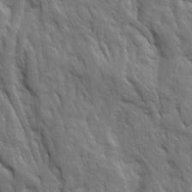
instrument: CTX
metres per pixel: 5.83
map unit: Ave
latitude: 15.9906
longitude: -132.2334
